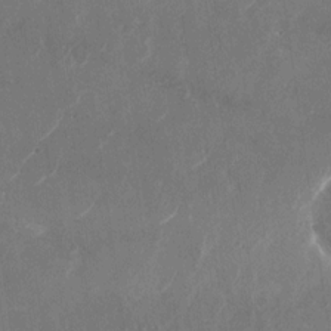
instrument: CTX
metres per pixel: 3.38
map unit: Nhu
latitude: -28.8219
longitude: -71.3670
